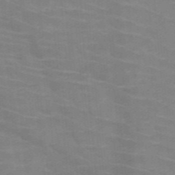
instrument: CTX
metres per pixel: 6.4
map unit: HNb
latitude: -47.0486
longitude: -45.8016
